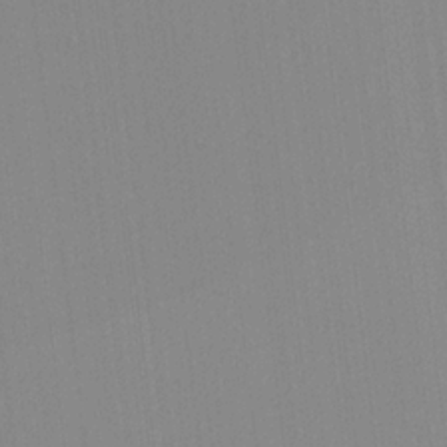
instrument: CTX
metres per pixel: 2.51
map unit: lHvf
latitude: -13.5021
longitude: -101.7639
